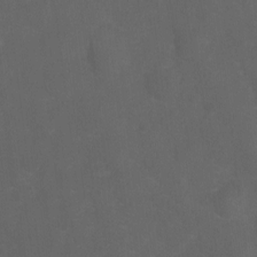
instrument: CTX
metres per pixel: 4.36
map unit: Ht
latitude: -9.6155
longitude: -35.3859
